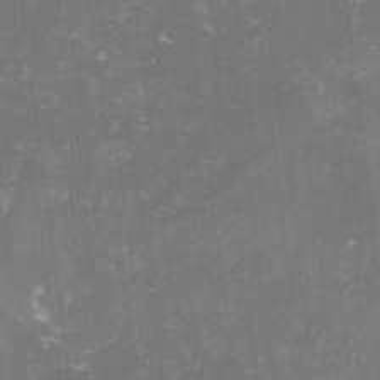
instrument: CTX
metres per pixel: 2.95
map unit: lHvf
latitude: -13.6911
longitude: -98.8002
